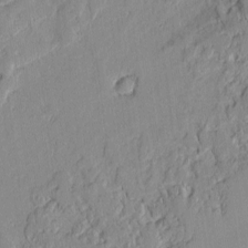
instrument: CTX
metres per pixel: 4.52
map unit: lAvf
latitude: -1.1243
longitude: -108.1766
